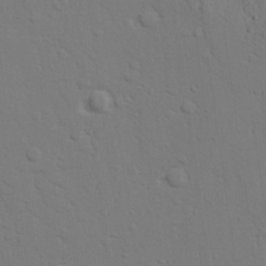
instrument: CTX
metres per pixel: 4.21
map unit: lAvf
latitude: 27.4993
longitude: -109.2348
